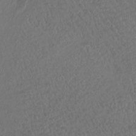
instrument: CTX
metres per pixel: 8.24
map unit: Htu
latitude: -11.3321
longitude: -72.7624
